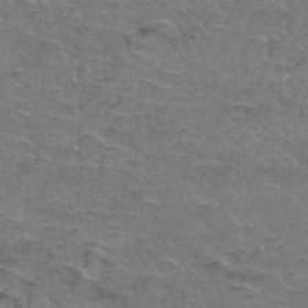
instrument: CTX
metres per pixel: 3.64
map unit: Hto
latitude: 37.2726
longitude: -41.7071
